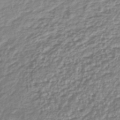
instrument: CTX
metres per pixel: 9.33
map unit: lHb
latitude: -44.8975
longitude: 76.2928
